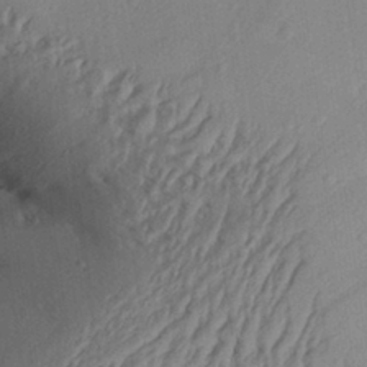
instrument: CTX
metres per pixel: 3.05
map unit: Aa
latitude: 31.1592
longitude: -133.8205
